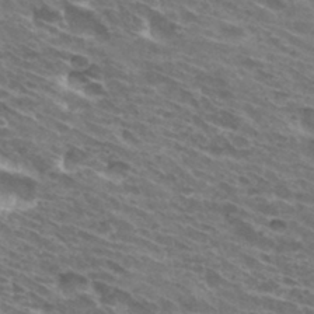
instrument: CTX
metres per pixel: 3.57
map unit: Hto
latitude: 32.2711
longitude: -42.9136
